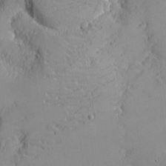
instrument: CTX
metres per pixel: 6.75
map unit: eHh
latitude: -3.5588
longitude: -80.5735
